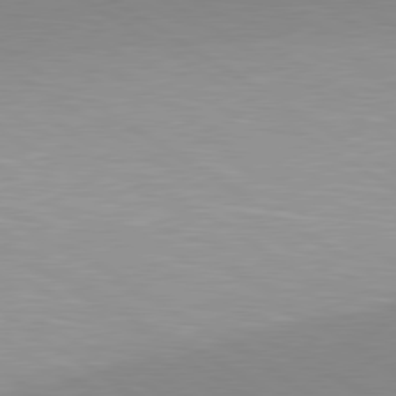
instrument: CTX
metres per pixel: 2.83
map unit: lApd
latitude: 80.0633
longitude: 156.7274
